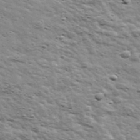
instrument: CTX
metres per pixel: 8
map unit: Ave
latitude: 41.7071
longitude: -109.1214
